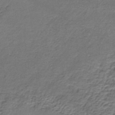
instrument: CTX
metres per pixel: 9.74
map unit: lHb
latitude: -34.7085
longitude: 62.1228
